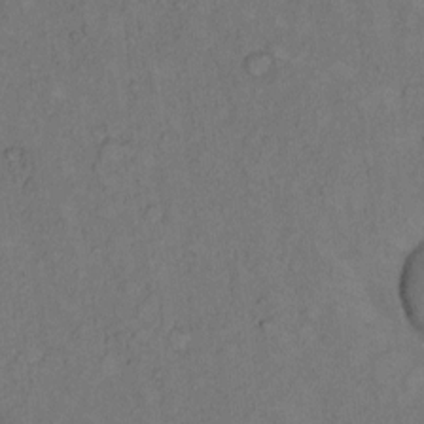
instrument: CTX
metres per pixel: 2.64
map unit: Hto
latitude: 8.7246
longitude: -58.6491
